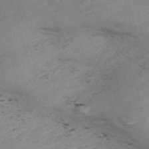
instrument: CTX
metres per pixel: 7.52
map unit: Nve
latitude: -59.3887
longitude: 55.8989
